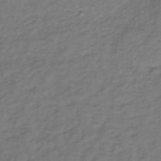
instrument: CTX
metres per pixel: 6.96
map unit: lHb
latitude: -39.4266
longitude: 73.0675
